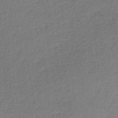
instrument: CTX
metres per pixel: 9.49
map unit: lHb
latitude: -35.2187
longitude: 62.4251
